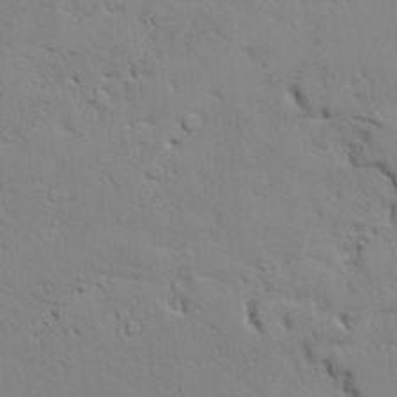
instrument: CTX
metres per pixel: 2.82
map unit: Aa
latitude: 19.9339
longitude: -126.0633
